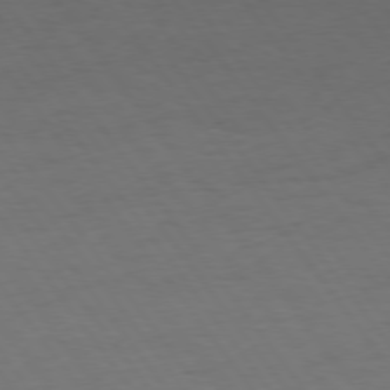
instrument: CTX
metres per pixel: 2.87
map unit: Hpe
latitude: 74.7813
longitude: -130.9892
